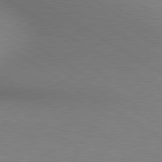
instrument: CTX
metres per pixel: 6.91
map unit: lApd
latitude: 80.2145
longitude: 126.0661
